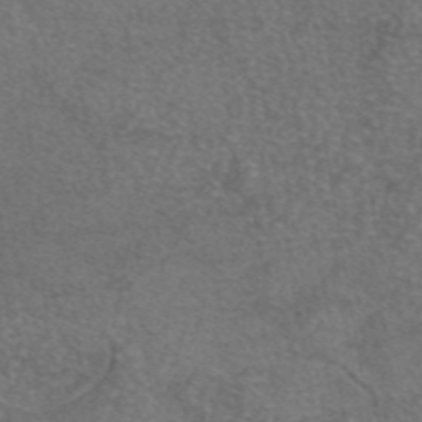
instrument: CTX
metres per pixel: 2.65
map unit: eAb
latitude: 46.9325
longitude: 111.0486
